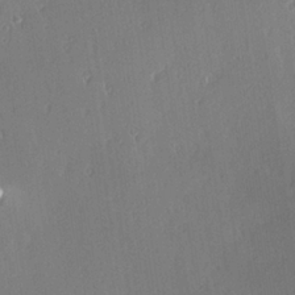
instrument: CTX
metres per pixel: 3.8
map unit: Hve
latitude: 24.9513
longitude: -93.4615
